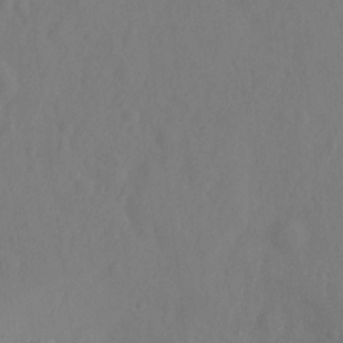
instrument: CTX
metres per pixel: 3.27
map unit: Hto
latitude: -11.9178
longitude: -39.0836
